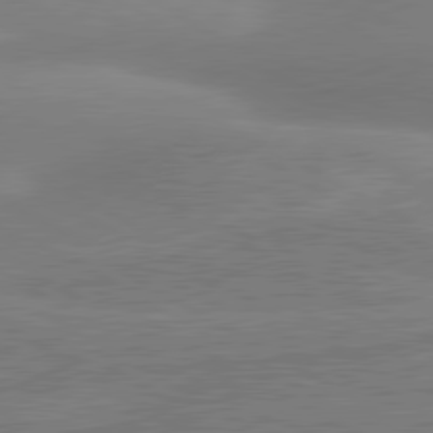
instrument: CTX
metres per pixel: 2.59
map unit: lApd
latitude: 80.4412
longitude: -175.9717
